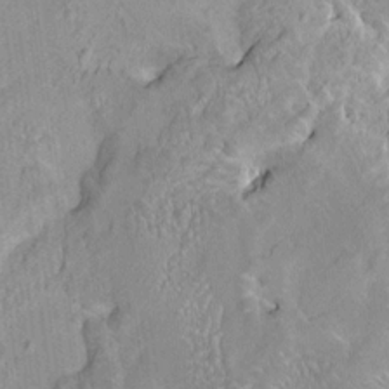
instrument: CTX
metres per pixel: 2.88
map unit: HNhu
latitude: 5.2537
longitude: 3.6532
